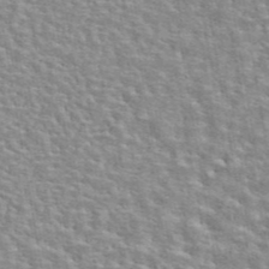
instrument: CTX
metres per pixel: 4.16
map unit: eAb
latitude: 44.2144
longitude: 110.5762
